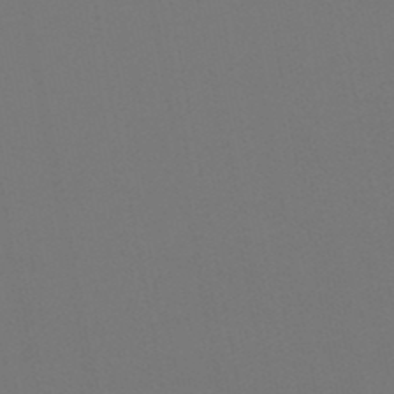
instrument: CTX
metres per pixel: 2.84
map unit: lHb
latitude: -47.4643
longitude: 68.6707
